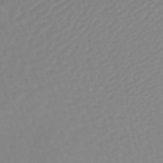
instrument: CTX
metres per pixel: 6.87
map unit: lHb
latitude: -44.5763
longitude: 78.9919
